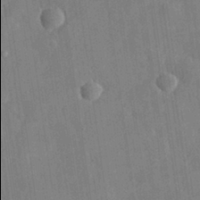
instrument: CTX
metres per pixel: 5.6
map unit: eHh
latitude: 31.1404
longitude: -77.9906
